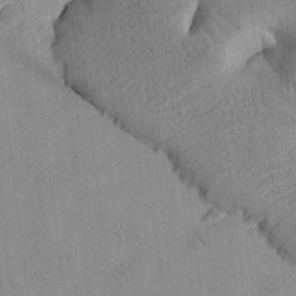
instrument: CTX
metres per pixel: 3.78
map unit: Htu
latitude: -4.6140
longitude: 172.6896
